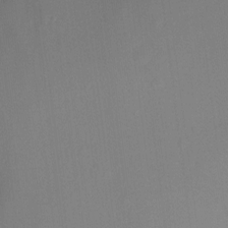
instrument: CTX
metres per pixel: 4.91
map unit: Ht
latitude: -9.1620
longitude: -23.8394
